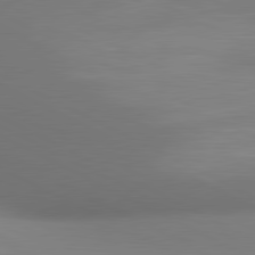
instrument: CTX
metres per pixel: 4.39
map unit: lApd
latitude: 80.8002
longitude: 132.1417
